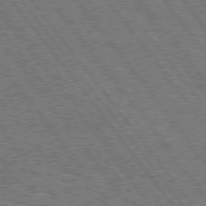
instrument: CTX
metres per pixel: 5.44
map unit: Hpe
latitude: 75.5560
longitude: -149.3671
